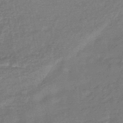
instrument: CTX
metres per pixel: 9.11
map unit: eHb
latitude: -43.1242
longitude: 83.9556
